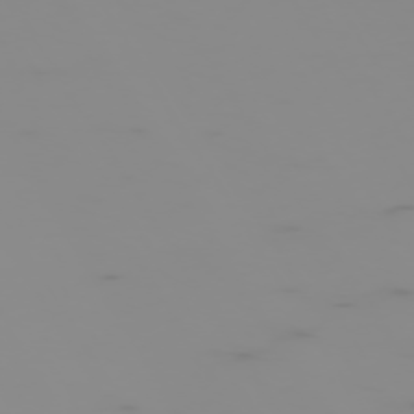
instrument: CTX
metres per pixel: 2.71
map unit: Hpe
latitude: -74.5385
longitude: 5.8800
